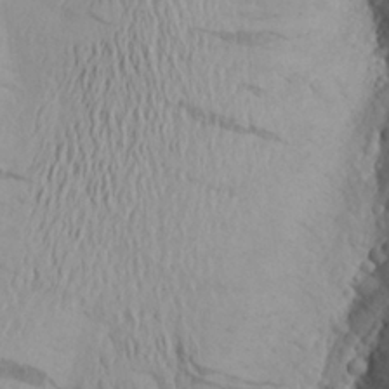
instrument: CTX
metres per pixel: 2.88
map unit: Aa
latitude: 25.7638
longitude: -147.4427
